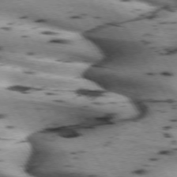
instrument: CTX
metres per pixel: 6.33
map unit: lApd
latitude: 72.3468
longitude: -52.2523
